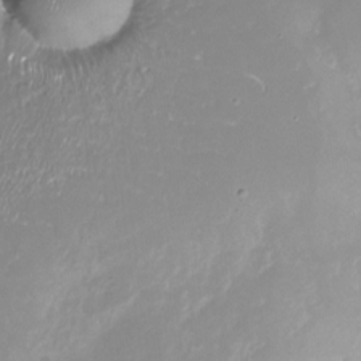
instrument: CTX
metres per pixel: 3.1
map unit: Nhu
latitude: -27.7477
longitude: -79.0459
